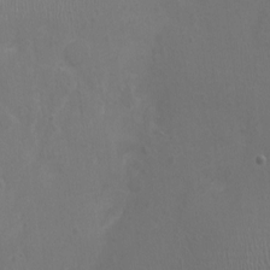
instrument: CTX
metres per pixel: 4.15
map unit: Ht
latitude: -1.1998
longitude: -16.0822
